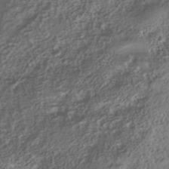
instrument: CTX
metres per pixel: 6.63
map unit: Nhe
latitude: -41.2187
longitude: -100.8191
